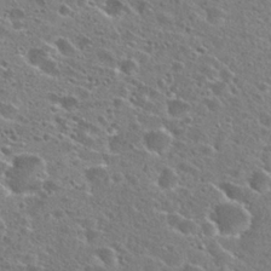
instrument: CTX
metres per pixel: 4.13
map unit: Hto
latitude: 26.0822
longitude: -47.2159
